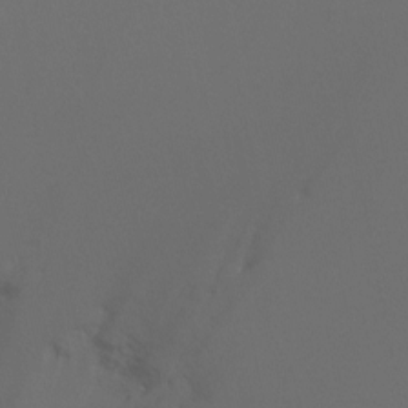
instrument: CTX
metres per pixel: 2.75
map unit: Ht
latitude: -8.6707
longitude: -33.0647
